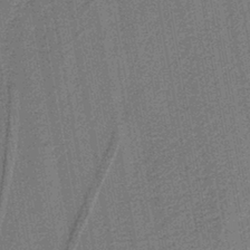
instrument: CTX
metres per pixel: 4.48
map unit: lHb
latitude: -39.6533
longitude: 52.8408
